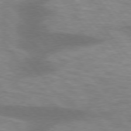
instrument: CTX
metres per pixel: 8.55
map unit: lApd
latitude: 75.7261
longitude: -57.9717
